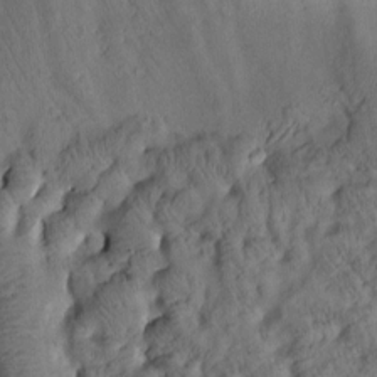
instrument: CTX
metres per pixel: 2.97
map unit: Htu
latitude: 2.7624
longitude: 178.7085
